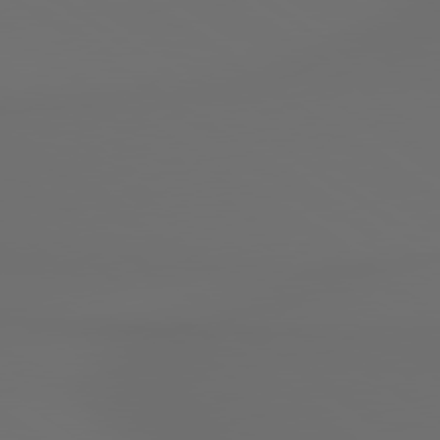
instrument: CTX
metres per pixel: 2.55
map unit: lApd
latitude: 79.7261
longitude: 176.7274
